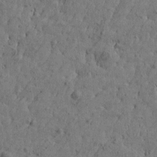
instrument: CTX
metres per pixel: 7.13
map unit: Htu
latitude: -6.1039
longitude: 179.9556
